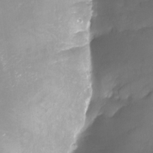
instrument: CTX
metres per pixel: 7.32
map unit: Nhu
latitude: -22.3684
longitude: -56.9324
